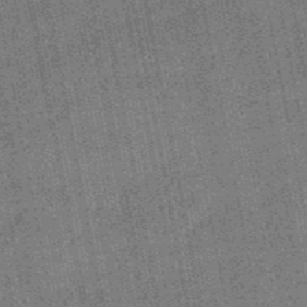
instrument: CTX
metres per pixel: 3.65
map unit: HNb
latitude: -48.6897
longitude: -38.4790
